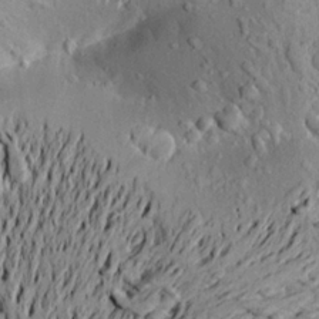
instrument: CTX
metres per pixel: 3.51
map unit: Aa
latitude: 21.1781
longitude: -149.8017
